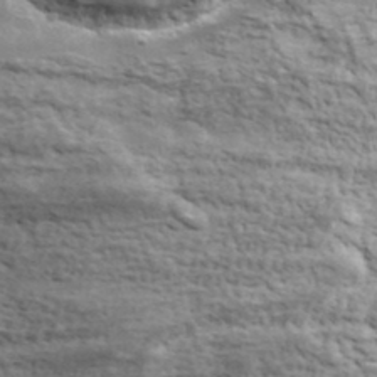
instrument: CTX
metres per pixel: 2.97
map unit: lHvf
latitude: 37.6883
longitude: -88.6491
